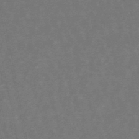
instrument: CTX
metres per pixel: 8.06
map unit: lHb
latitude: -49.4644
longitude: 72.6329
